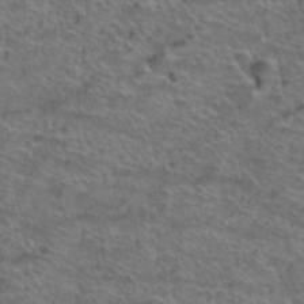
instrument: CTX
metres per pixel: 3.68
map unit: Hto
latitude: 39.1781
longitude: -43.5938
